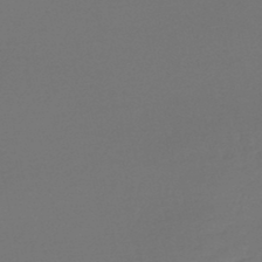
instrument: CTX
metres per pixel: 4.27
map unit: lHb
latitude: -43.5966
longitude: 63.7288
